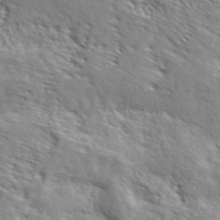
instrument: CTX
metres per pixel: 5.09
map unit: lHvf
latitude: 42.2145
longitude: -88.2145
